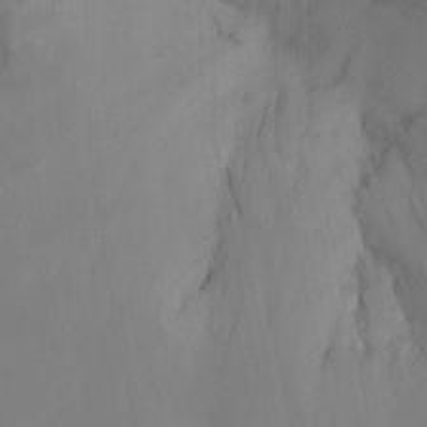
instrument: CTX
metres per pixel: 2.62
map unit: Ht
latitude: -15.3510
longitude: -51.5938
